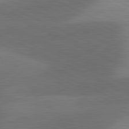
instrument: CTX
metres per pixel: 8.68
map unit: lApd
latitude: 81.2159
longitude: 125.6344
